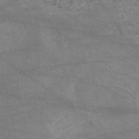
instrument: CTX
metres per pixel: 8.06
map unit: HNb
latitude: -53.3509
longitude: -38.9325
